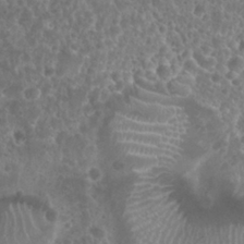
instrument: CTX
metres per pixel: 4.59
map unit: Nhu
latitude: 25.7827
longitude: -51.3859
